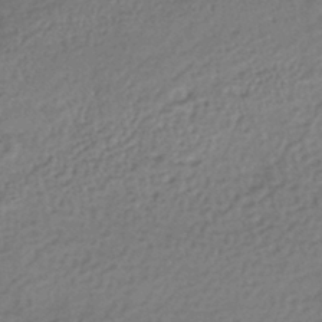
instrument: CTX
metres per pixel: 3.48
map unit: HNhu
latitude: -41.4454
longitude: 94.1794
